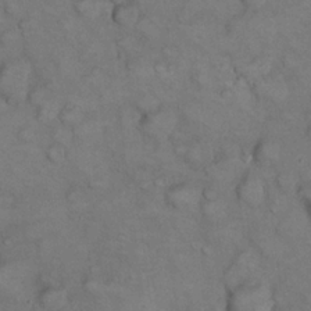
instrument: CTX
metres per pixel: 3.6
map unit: eHh
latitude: 22.5168
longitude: -60.4412
